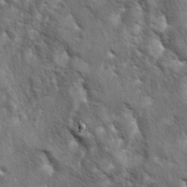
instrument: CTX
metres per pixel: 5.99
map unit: lAa
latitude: -5.3509
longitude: -125.7072
